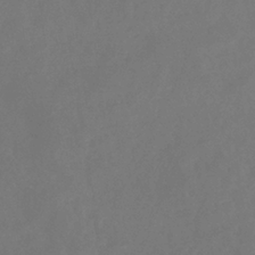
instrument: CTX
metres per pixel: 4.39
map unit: eHb
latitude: -35.7100
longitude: 78.6140
